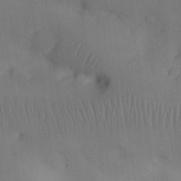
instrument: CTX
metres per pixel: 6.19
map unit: Nhu
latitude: 25.8961
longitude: -70.8569
